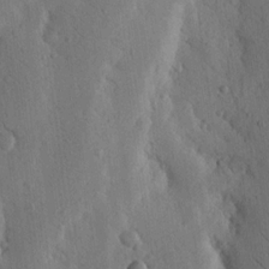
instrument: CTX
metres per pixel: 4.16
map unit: Nhu
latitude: 15.6694
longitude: -78.2712
